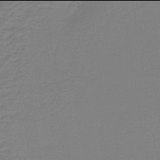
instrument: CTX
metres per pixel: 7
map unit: lHb
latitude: -42.0094
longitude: 52.5951
